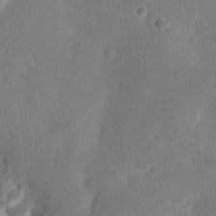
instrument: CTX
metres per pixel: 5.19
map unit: eHh
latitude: 8.4979
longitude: -69.0648
